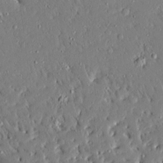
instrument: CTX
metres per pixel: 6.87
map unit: Ave
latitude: 16.4412
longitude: -140.8380
